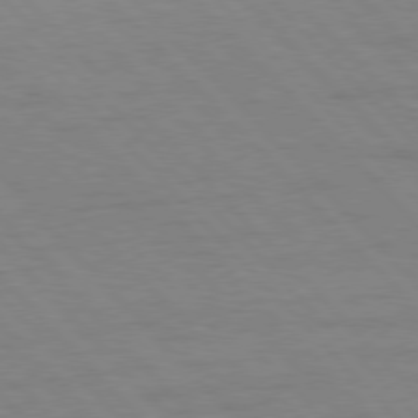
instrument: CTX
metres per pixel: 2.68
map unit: Hpe
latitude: 76.8002
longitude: -154.5357
